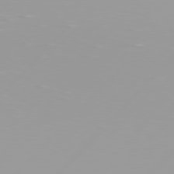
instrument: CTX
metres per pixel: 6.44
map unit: Hpe
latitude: 77.3292
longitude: -139.3293
